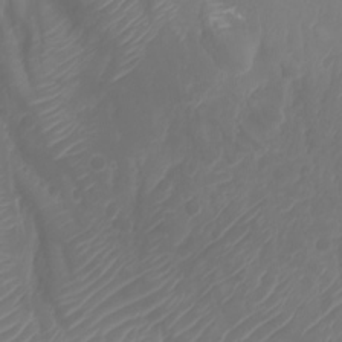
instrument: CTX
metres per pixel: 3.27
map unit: Nhu
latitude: -7.3131
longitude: -83.4426
